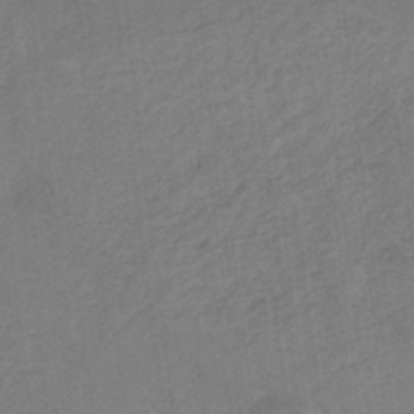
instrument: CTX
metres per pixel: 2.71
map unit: eHh
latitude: -43.2187
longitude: -32.7813
